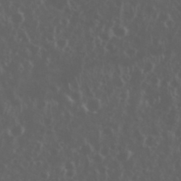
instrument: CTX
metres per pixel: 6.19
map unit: eHh
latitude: 34.5545
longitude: -59.6127
